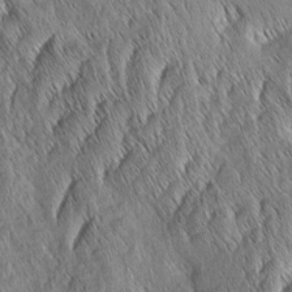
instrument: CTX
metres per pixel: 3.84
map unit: Aa
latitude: 6.4601
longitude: -130.3657
